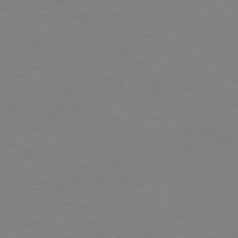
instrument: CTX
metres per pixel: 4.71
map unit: Ap
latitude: -77.7289
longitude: -84.4979
